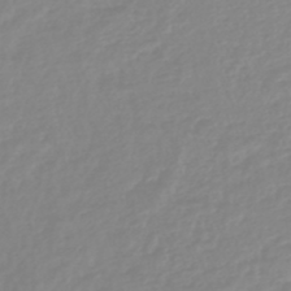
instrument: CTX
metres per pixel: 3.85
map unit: lHb
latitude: -44.6330
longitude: 79.1809
